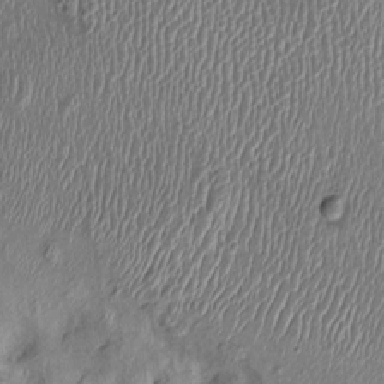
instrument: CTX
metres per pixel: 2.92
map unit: Ht
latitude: -1.2376
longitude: -14.0822
